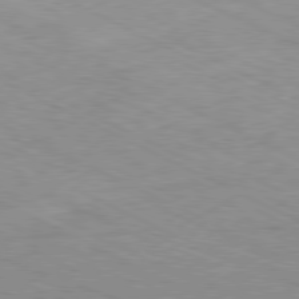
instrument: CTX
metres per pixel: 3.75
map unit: Ap
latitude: -81.2754
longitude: -72.9325
